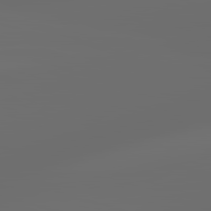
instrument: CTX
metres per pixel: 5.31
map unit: lApd
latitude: 83.5560
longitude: -128.9325
